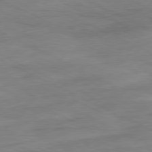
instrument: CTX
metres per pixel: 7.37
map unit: Ap
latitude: -81.2376
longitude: -82.6112
